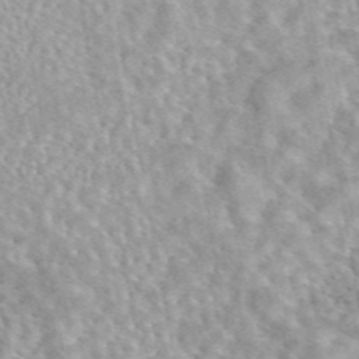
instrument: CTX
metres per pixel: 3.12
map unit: eAb
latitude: 44.0255
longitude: 109.3510
